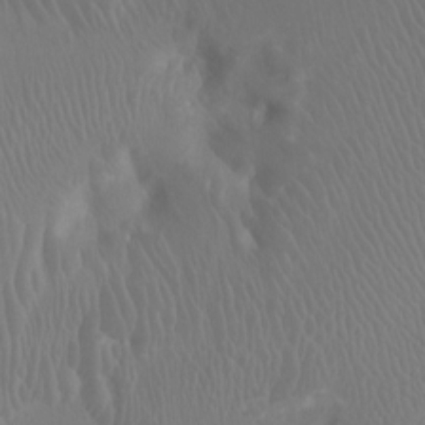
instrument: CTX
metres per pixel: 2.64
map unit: Ht
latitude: -2.8407
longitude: -18.2144
